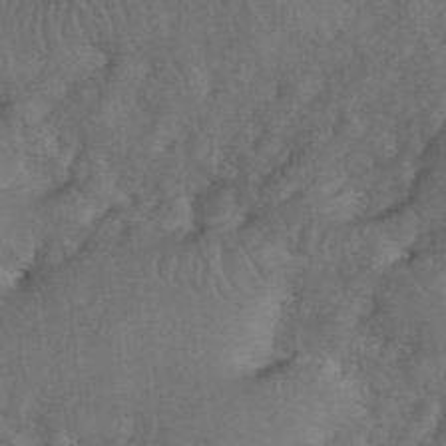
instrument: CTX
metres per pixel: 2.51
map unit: eHh
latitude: 39.7261
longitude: -56.1388
